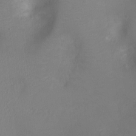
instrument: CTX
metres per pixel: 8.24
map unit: Ht
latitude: -4.0472
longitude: -16.6491
